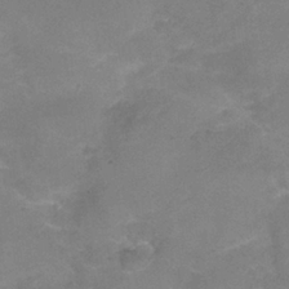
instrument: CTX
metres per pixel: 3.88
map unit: Nhu
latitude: 25.8394
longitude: -53.4993
